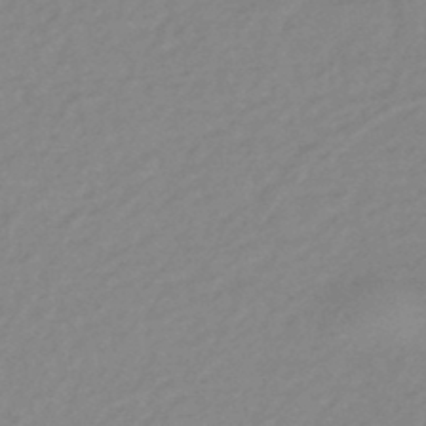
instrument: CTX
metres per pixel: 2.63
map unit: eHb
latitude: -44.1228
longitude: 89.6155
